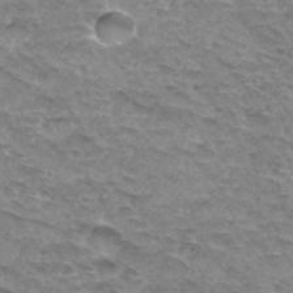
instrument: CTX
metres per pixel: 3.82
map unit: Hto
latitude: 31.6694
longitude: -48.0444
